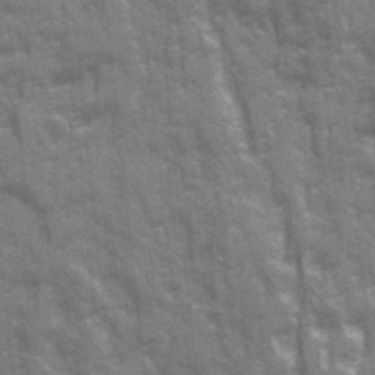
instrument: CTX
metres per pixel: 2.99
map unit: Ave
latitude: 20.3656
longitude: -133.4804
